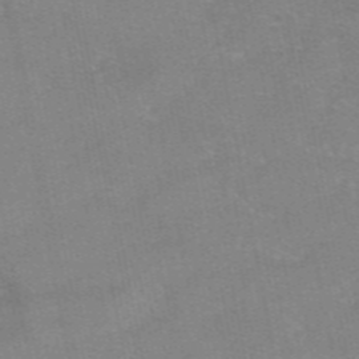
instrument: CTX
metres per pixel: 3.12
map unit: eAb
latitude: 48.3467
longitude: 103.8422
